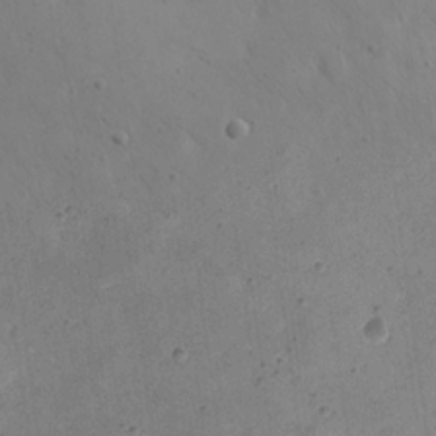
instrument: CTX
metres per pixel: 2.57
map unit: eHh
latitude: 22.1578
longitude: -66.5545
